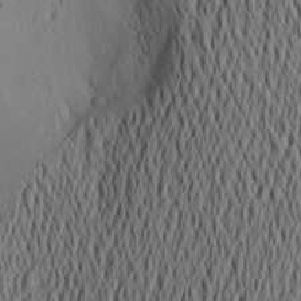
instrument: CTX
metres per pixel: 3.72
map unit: Aa
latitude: 20.2334
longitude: -145.2915
